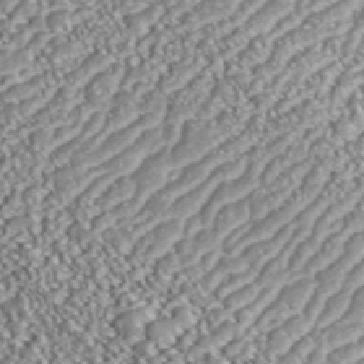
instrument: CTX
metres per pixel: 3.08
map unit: ANa
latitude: 43.8017
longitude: 36.9541
